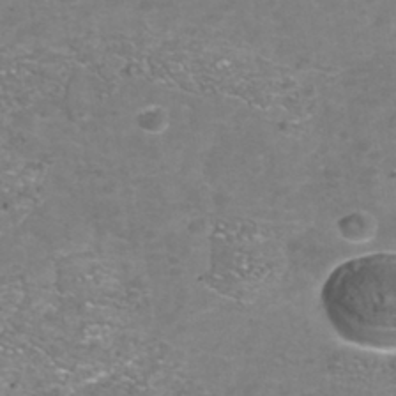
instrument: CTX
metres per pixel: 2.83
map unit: Nhu
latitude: -41.5021
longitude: -84.7624
